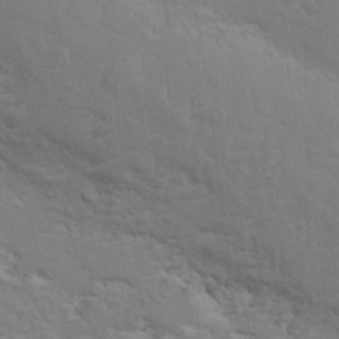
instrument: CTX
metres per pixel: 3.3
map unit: Hto
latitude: 9.0459
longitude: -31.4427
